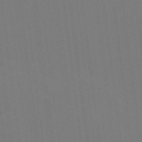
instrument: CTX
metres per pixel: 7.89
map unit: eHh
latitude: -8.4251
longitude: -68.4979
